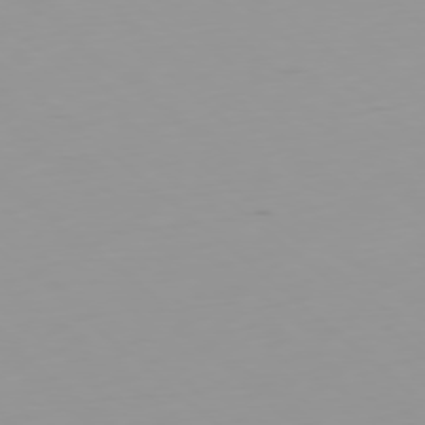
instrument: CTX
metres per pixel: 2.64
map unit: Ap
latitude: -78.4629
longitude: -64.1767
